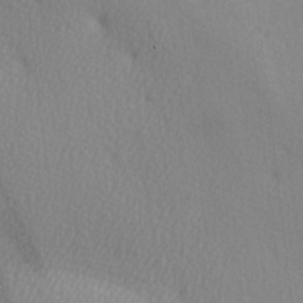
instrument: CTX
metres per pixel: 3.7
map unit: lAa
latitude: -5.3509
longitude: -121.8206
